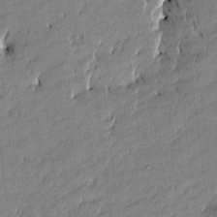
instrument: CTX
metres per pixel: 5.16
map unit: Htu
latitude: -5.5777
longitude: 176.5952
